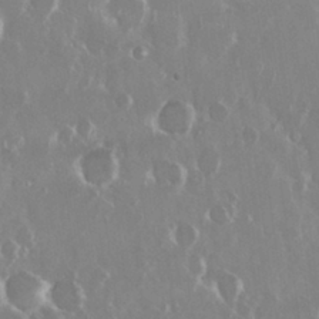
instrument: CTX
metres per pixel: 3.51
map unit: Nhu
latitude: 29.4237
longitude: -61.2726
